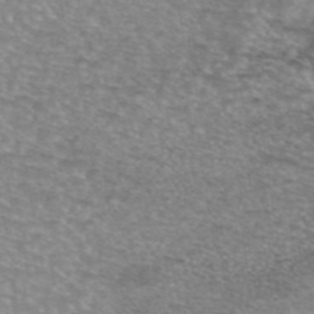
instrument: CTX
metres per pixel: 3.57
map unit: eAb
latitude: 45.4615
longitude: 103.0109
